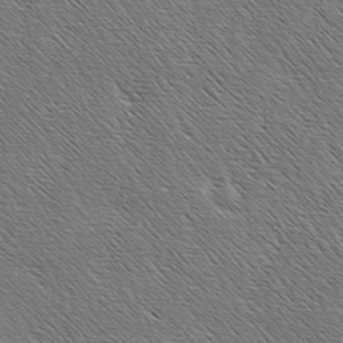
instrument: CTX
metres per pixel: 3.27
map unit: lAa
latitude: -3.6910
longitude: -122.1389
